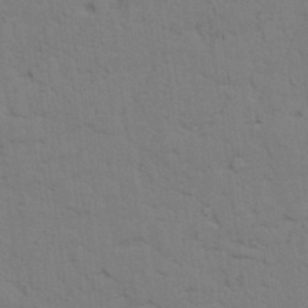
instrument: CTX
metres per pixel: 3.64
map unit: lAvf
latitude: 25.6882
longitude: -111.8961
